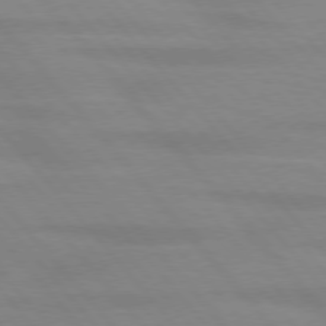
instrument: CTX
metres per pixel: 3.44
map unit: lApd
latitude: 76.2333
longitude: -84.0444
